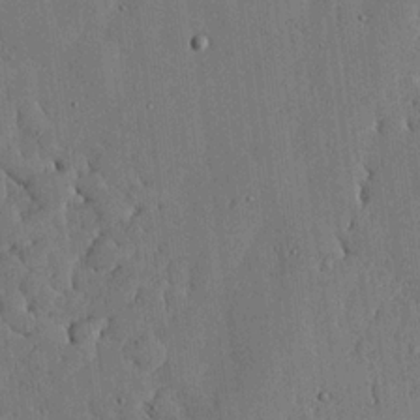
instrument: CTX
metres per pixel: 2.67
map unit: lHvf
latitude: 18.5923
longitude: -112.8569
